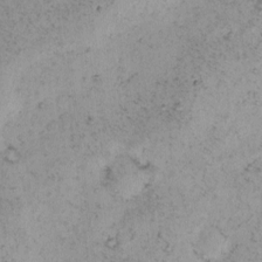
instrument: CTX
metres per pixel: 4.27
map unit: eHh
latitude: -0.3873
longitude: 18.8408
